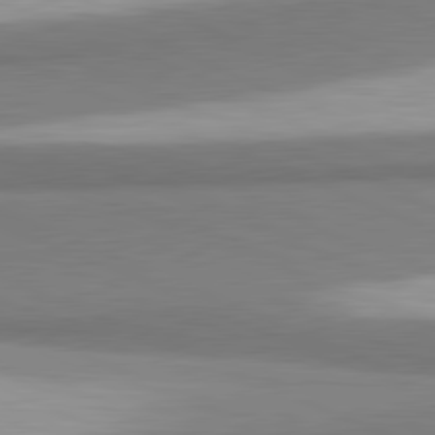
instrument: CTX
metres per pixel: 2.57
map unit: lApd
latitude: 81.5749
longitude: 165.5210
